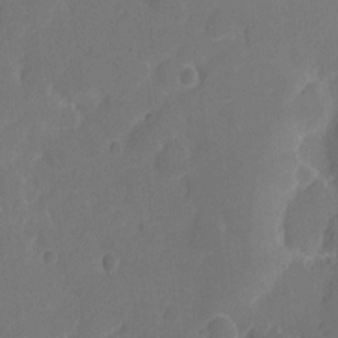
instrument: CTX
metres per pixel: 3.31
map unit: eHh
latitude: 6.6490
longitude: -66.5356
